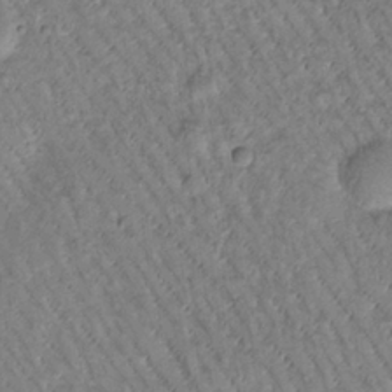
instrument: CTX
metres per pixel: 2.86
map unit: Htu
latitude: -1.4644
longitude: 173.1809
